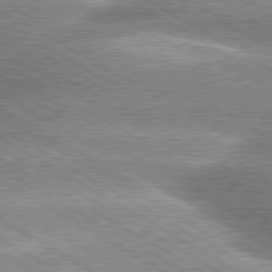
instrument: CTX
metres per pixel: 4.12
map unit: lApd
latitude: 80.0255
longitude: -136.2145
